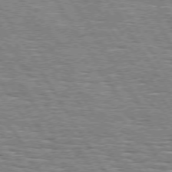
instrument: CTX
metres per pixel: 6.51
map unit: Hpe
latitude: 74.2712
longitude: -137.5749
